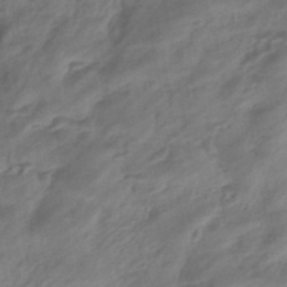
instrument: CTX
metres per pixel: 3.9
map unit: eHb
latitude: -43.6910
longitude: 85.4265
